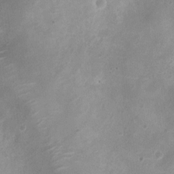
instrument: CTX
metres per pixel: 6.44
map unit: Ht
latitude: -10.8597
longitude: -20.9703
